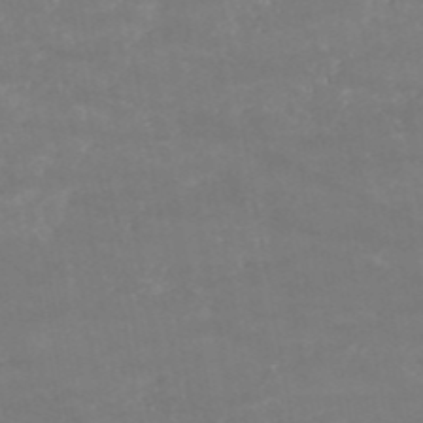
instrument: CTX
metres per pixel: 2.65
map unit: HNb
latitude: -53.7288
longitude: -34.7057
